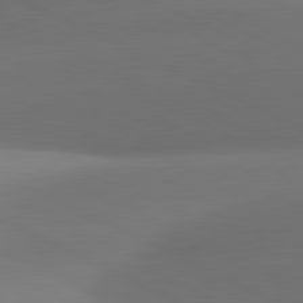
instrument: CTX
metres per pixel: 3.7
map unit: lApd
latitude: 81.2915
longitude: 134.1606
